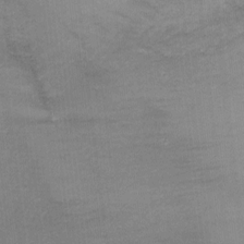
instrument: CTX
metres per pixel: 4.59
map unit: Ht
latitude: -2.1794
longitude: -33.0081
